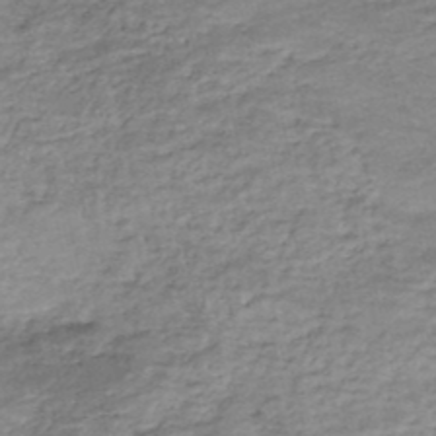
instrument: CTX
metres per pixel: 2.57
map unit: Nhe
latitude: -48.0283
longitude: -171.1592
